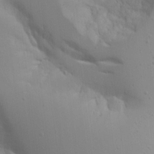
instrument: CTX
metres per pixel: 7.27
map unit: Aa
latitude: 15.7450
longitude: -143.4616
